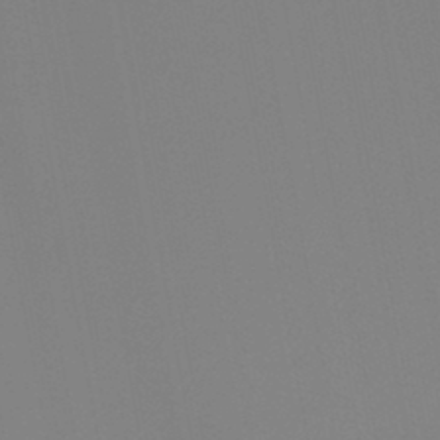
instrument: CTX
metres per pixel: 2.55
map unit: HNb
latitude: -44.2928
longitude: -44.5168
